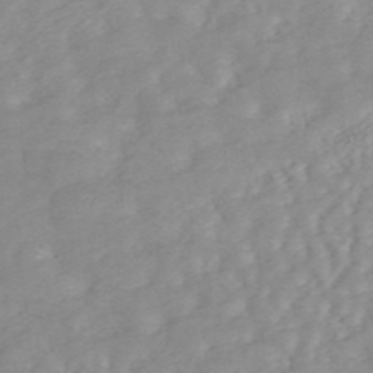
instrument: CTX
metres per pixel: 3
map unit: ANa
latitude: 45.8583
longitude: 22.9353
